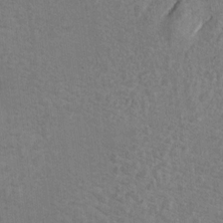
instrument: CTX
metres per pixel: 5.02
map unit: Ht
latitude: 8.8002
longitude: -31.9151
